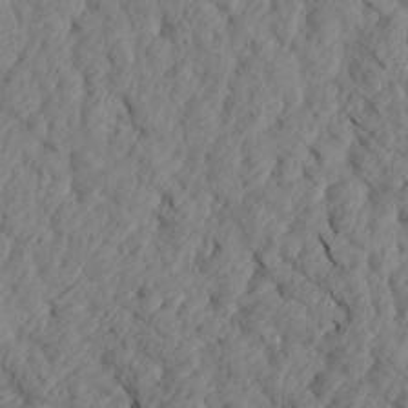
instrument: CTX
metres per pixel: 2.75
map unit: Aa
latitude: 18.6301
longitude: -146.3090
